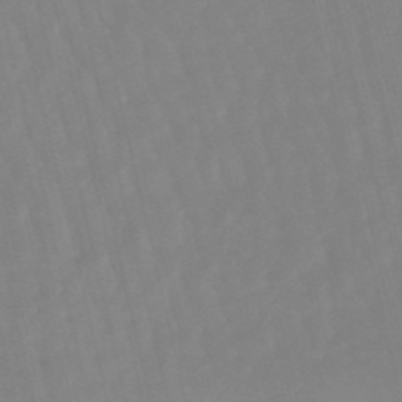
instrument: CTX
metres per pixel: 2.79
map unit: lHb
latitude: -48.4251
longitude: 76.2550
